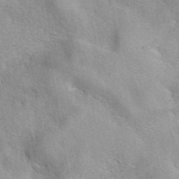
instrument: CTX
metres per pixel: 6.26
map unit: eAb
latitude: 41.8394
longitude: 107.4644
